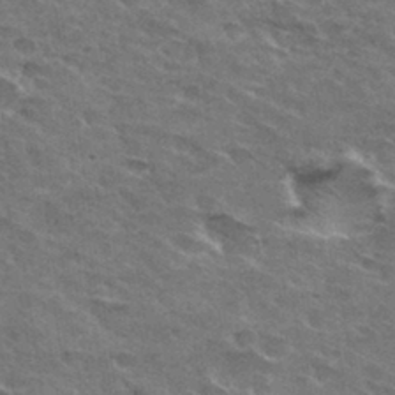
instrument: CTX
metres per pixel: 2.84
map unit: Hto
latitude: 32.0822
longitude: -45.1403
